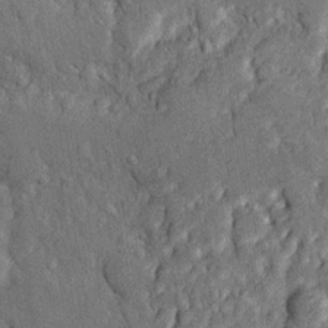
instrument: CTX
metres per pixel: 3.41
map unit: Htu
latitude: -7.0864
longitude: 155.7666
